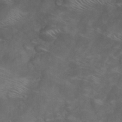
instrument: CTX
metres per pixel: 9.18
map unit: Nhu
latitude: 26.6680
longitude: -54.8191
